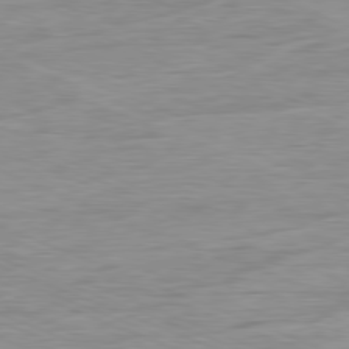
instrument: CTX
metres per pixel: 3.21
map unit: Ap
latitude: -80.8030
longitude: -90.4412
